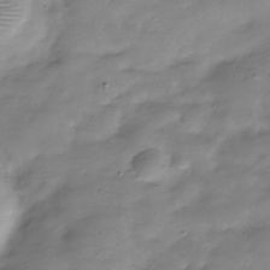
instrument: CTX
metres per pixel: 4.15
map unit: Hve
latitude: -32.0283
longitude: 90.8597
